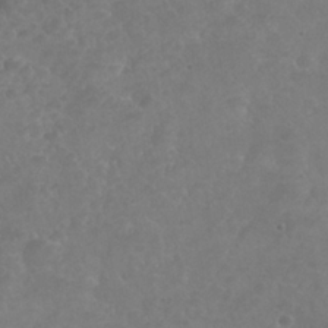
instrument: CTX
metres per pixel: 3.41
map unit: Nhu
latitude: 25.5560
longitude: -52.5735
